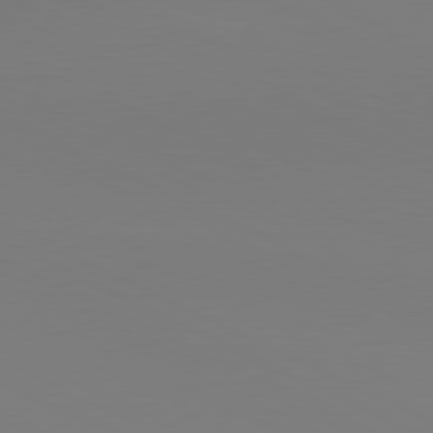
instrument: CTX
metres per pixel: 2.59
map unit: Hpe
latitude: -81.3132
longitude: 19.1620
